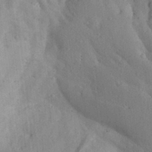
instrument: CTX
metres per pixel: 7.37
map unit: Aa
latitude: 29.7072
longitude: -145.7260
